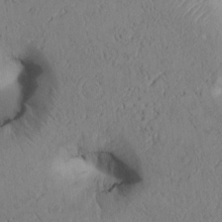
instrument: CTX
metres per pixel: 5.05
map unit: Htu
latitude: 3.2348
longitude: 148.0283
